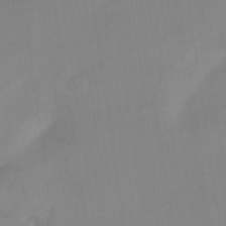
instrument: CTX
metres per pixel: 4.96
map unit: Ht
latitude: -13.4266
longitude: -57.8772
